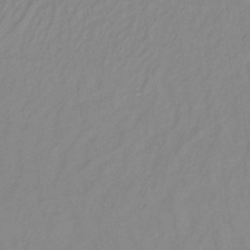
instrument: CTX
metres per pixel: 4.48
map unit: lHb
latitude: -36.3306
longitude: 70.5574
